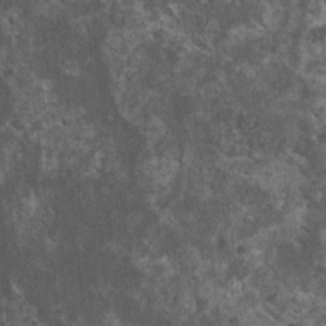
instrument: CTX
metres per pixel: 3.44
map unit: HNhu
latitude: 2.7813
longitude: 4.5007
